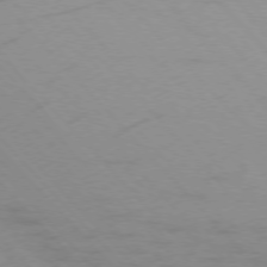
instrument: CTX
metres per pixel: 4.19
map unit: Ap
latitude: -76.9542
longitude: -61.5560
